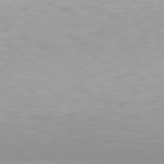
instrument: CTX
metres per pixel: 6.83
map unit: Hpe
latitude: 77.7449
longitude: -133.0458
